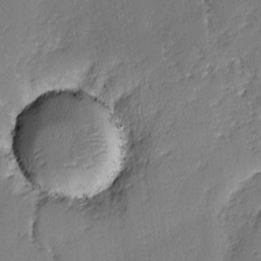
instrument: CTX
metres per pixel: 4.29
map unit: lAvf
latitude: -2.9919
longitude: -107.0836
